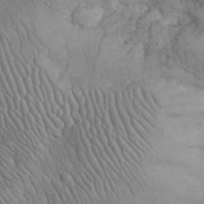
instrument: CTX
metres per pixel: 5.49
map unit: eHh
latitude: 32.5546
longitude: -66.6112
